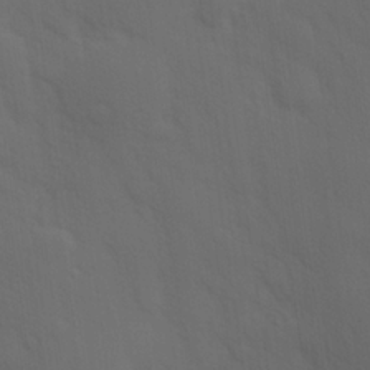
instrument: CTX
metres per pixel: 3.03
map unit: Hve
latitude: 19.6316
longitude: 150.5763
